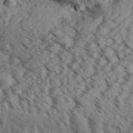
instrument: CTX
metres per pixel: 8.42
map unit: Aa
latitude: 31.0270
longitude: -137.4616
